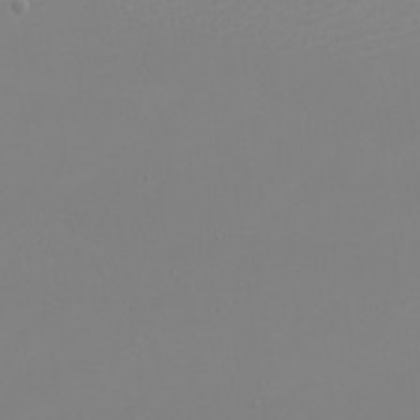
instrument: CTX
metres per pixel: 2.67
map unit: eHh
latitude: -5.1998
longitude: -83.4993
